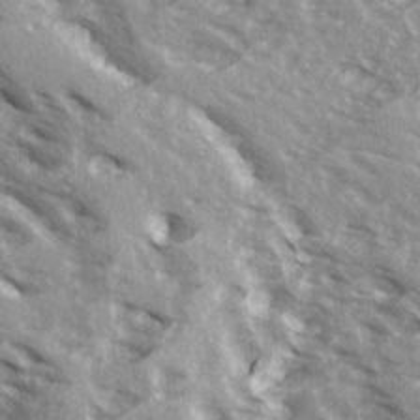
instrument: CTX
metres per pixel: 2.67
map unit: Ave
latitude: 16.0633
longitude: -130.0255
